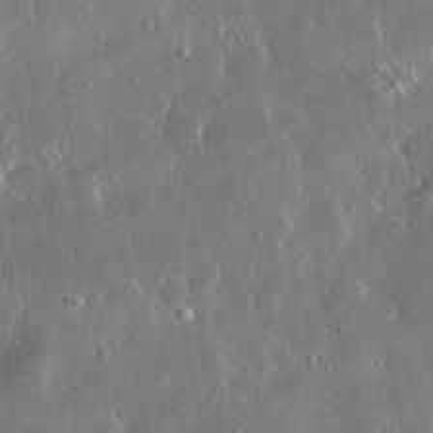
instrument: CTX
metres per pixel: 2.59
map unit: lHvf
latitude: 30.4601
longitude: -93.4048
